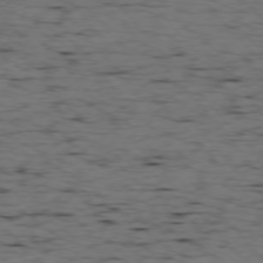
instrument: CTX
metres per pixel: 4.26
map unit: Ap
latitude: -76.4629
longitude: -90.8569
